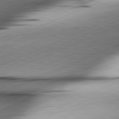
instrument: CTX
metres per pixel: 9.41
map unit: lApd
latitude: 81.7639
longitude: -166.8947
